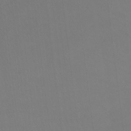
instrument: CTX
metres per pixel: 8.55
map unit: Ht
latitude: -8.7085
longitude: -38.0255
